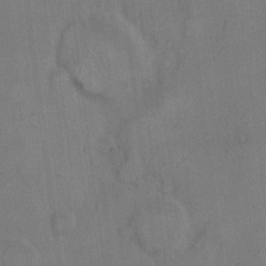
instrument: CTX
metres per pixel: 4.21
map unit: Hto
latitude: 8.3845
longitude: -60.8002
